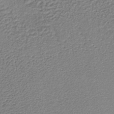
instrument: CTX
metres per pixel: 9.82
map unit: lHb
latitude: -36.4818
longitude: 59.9556
